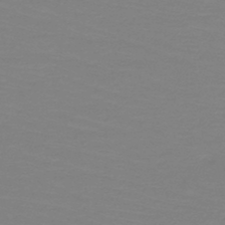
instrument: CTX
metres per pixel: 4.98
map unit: HNb
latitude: -49.2565
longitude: -50.8758
